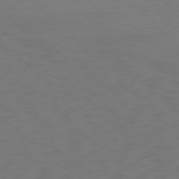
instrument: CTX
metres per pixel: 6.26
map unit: Ap
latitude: -77.2187
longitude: -69.1403
